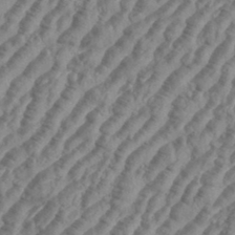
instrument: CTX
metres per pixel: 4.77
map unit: eHh
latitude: 35.9528
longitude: -136.0633
